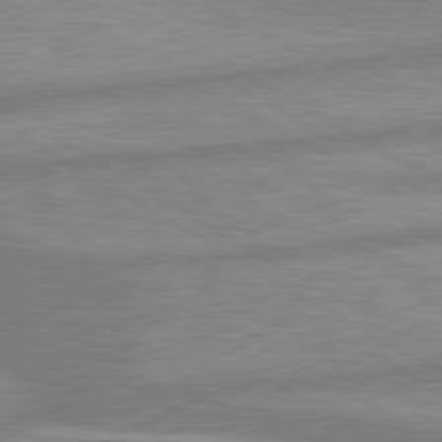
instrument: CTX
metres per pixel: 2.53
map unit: lApd
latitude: 80.0633
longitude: -171.0269
